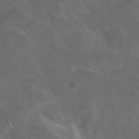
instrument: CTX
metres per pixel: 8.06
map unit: Hto
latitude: 19.7638
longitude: -54.3845
